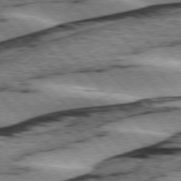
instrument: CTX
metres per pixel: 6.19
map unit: lApd
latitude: 76.0633
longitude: -78.9325
